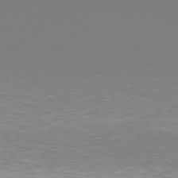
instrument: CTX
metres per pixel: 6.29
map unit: Hpe
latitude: 78.3279
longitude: -134.6868
